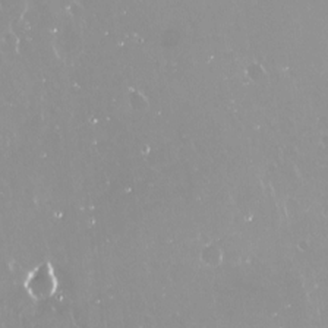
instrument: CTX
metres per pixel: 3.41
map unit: Nve
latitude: -17.9745
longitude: -59.9528
